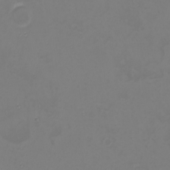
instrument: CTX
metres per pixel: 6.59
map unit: Nhu
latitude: -0.9920
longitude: -78.9136
